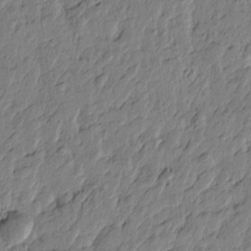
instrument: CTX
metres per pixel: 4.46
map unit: Htu
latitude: -3.1431
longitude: 179.5777
